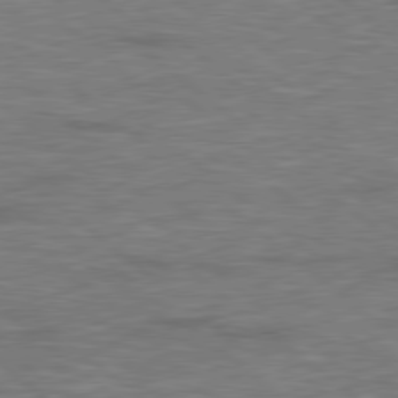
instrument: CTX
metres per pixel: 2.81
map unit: Hpe
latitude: 78.6869
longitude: 179.7099
